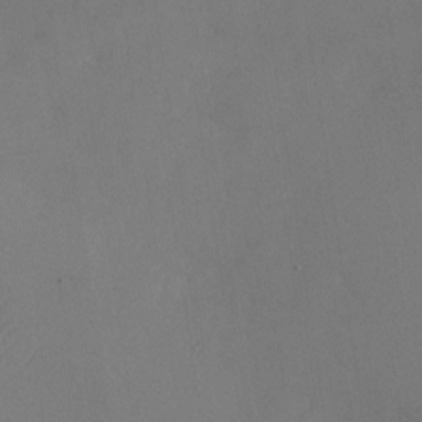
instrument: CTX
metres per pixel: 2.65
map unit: Nhu
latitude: -23.9178
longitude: -70.4412
